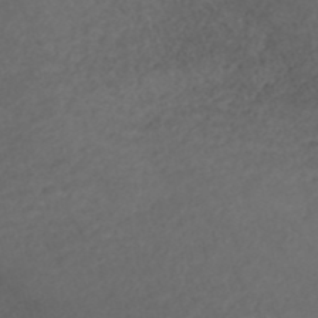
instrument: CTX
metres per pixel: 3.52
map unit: ANa
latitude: 42.8758
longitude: 27.7477
